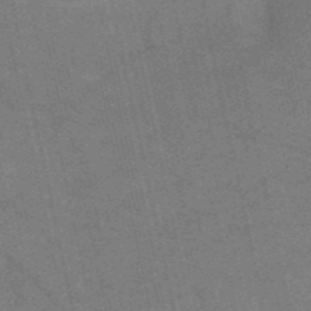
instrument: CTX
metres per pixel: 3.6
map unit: HNb
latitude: -52.8219
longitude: -46.4412
